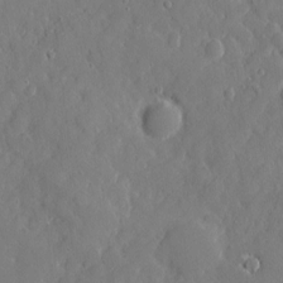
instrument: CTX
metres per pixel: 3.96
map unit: eHh
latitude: 3.8394
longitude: -74.9892
